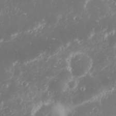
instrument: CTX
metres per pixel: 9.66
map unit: Nhu
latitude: 27.3482
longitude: -60.2711
